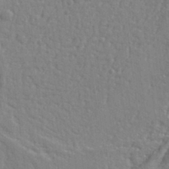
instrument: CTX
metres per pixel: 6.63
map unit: Ht
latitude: 9.5371
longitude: -77.0458
